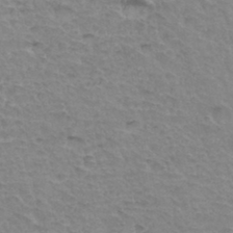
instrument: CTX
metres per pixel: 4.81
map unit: Hto
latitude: 34.5734
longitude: -45.7827
